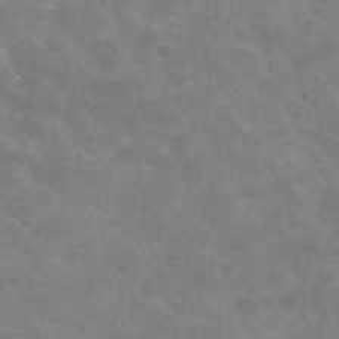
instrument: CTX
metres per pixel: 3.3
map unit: Hto
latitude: 30.6869
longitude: -47.5371
